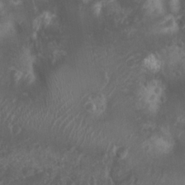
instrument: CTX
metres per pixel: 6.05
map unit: Nhu
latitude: 6.9136
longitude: -21.3481
